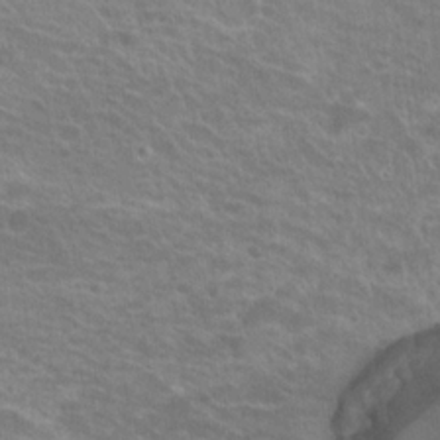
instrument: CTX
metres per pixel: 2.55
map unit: Hto
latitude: 20.9325
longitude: -40.6490
